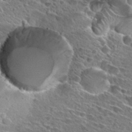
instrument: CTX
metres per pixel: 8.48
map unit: Hto
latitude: 27.8017
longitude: -43.6883
